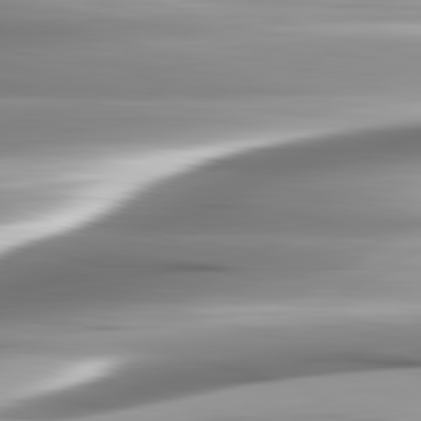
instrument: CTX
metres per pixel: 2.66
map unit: lApd
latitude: 82.7246
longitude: -140.4601
